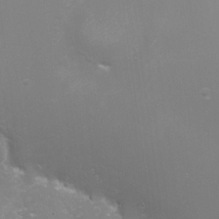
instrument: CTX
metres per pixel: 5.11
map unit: eHh
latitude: -7.0675
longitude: -78.3279
